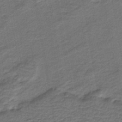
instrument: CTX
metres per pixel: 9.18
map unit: HNb
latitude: -42.9541
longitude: 51.2187
